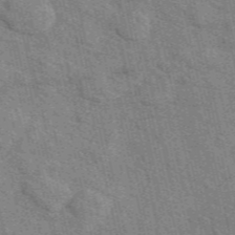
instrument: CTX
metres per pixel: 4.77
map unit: eAb
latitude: 48.9136
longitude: 105.8611
